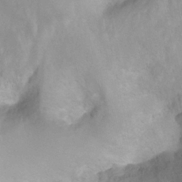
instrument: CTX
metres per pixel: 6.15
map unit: Htu
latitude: 2.4412
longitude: -21.5560
